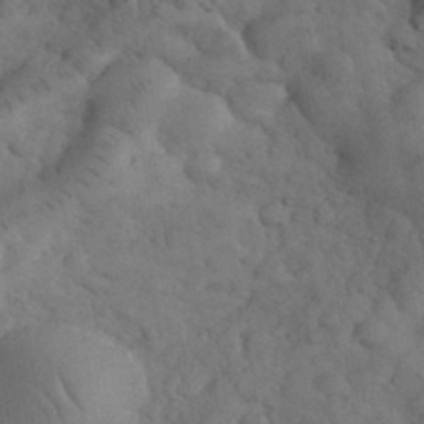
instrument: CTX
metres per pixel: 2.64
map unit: eHh
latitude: 33.6694
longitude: -67.2725
